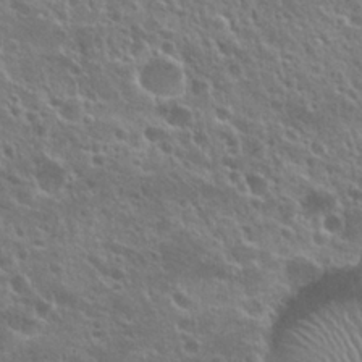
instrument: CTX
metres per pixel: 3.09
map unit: Nhu
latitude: 25.0080
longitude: -50.8758
